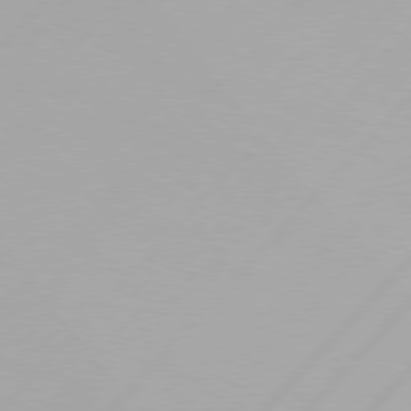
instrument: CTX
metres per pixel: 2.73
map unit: Hpe
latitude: 77.2348
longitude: -138.1200
